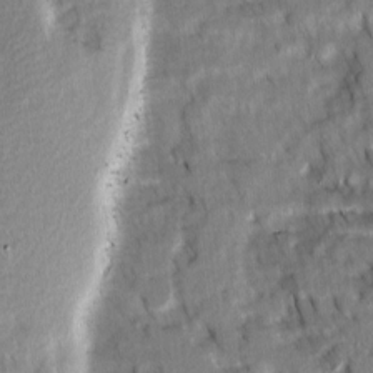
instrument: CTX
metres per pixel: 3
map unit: Ave
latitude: 1.5938
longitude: -109.9339
